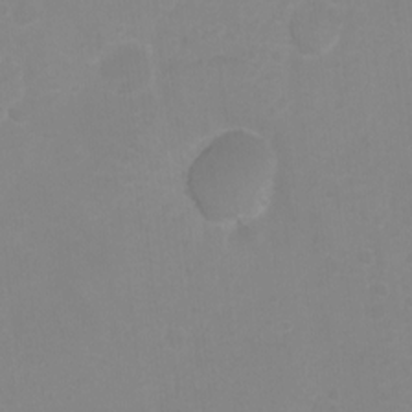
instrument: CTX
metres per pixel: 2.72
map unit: Hto
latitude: -7.4076
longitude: -38.9136
